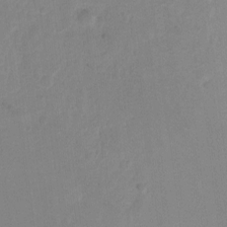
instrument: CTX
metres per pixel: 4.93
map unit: Hto
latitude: -6.8786
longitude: -38.4034
